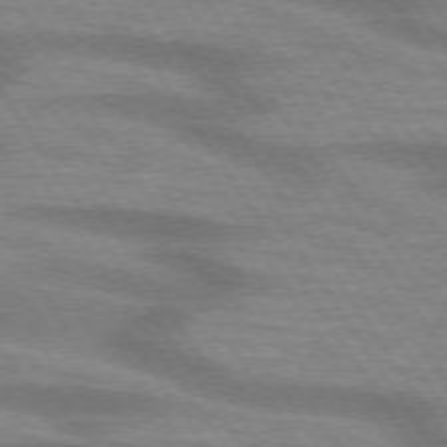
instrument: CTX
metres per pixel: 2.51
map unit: lApd
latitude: 74.4979
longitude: -58.7057
